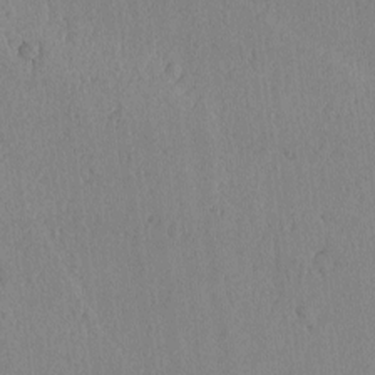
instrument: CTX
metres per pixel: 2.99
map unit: lAvf
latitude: -5.5021
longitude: -114.8002
